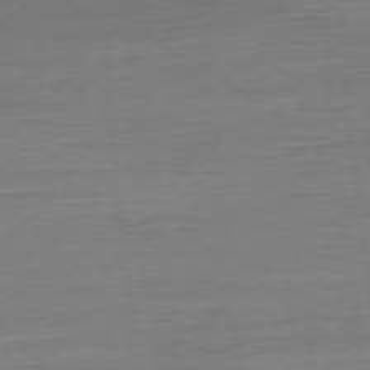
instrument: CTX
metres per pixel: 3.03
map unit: Ap
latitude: -76.9542
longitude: -72.8002
